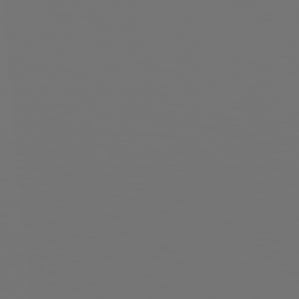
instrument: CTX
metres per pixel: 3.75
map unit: Hpe
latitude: 76.3278
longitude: -139.8772
